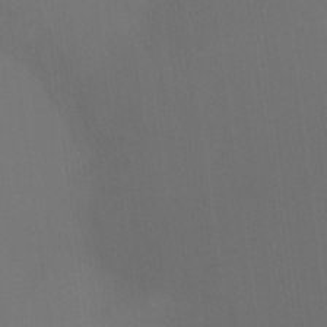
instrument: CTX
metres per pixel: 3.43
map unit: Ht
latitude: -15.3321
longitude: -42.0255
